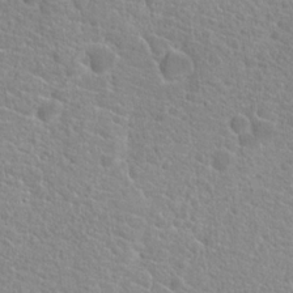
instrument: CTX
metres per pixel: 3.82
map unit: Hto
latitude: 20.3279
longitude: -39.1970
